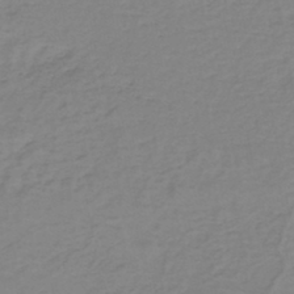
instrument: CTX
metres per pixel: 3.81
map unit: eHh
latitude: -44.6141
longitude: -29.4993
